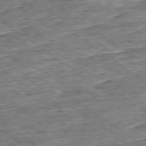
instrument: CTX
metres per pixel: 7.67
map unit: Ap
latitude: -79.2565
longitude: -85.6316
